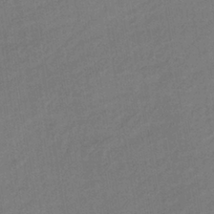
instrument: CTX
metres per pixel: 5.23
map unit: lHb
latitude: -37.5966
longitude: 71.1431
